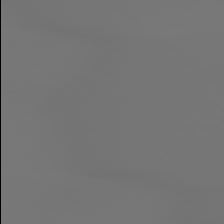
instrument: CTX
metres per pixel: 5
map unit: lApd
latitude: 79.1592
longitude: 178.0094
